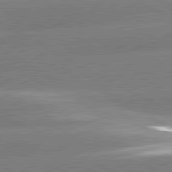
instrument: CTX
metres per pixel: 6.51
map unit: lApd
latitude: 80.8380
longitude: -155.7450
